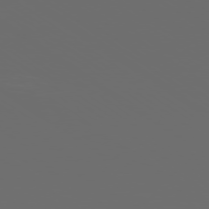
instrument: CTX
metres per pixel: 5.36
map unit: Ap
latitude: -79.5399
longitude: -58.9892
